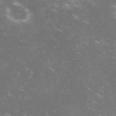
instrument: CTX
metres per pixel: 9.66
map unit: lHvf
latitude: -13.7667
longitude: -99.8016
